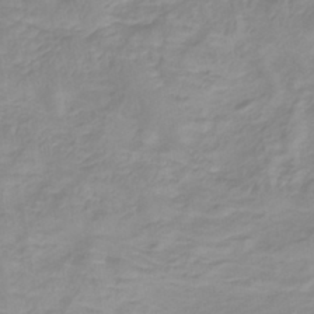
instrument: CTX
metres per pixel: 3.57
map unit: lHb
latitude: -40.2739
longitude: 65.6533
